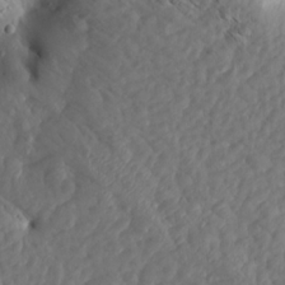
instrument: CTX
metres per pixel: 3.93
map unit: Aa
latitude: 15.5749
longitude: -146.0633
